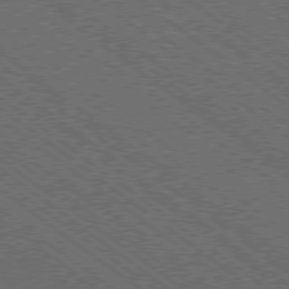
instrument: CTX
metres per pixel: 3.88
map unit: Ap
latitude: -79.5210
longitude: -64.7057
